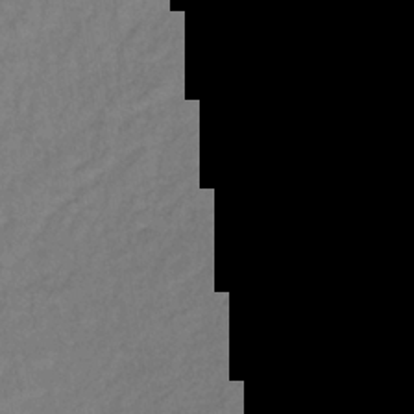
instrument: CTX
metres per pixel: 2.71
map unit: lHb
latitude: -35.4643
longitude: 64.9353
